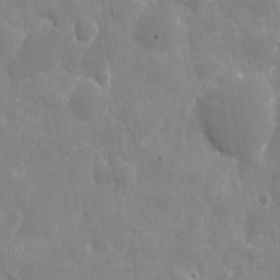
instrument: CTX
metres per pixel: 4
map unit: eHh
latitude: 9.7450
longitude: -70.3278
